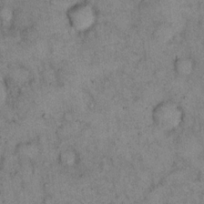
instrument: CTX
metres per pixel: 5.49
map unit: eHh
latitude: 15.6694
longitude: -62.3656
